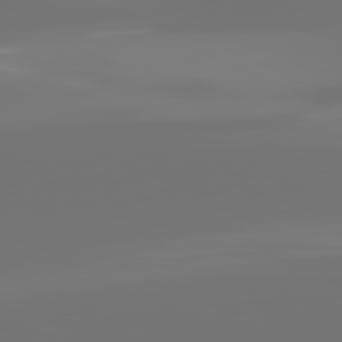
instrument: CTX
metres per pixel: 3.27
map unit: lApd
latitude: 81.6883
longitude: -153.1403
